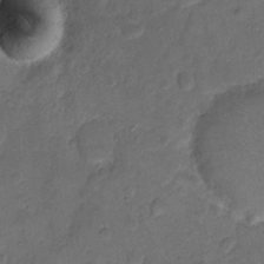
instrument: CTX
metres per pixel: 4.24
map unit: eHh
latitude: 11.1970
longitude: -63.5560
